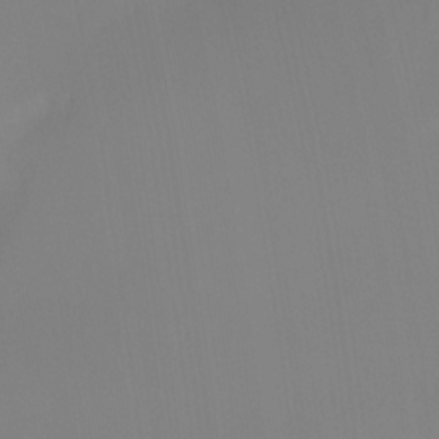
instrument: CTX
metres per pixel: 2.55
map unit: Ht
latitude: -13.8045
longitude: -51.5938
